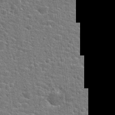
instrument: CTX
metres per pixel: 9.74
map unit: Hto
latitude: 22.3467
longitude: -43.9906
